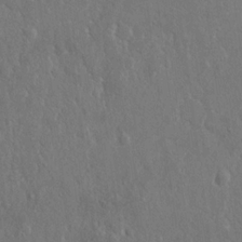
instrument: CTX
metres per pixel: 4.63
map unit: Nhu
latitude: 19.1592
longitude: -72.5735
